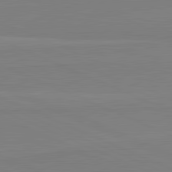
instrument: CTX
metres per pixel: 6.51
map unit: lApd
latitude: 81.8772
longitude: 166.5196
